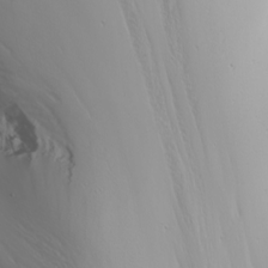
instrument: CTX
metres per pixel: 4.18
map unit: Nhu
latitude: -4.0283
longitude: -88.5357
